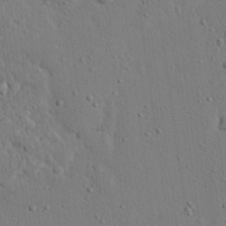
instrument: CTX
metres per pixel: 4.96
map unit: eHh
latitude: 24.9135
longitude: -80.5357
